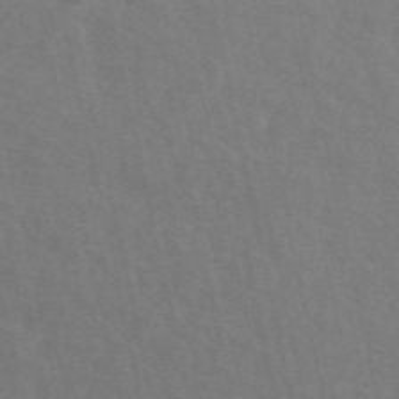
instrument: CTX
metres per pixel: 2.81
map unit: ANa
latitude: 49.6127
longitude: -79.4049
